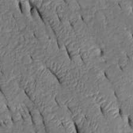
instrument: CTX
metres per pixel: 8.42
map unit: Htu
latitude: 1.0647
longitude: 149.4077
